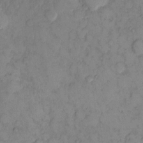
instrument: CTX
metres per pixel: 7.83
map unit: eHh
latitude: 11.9150
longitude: -62.7058
